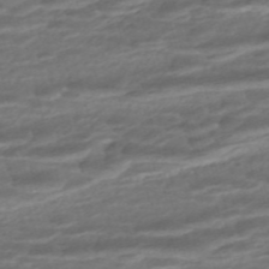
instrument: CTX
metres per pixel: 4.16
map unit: ANa
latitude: -45.2376
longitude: 104.8219
